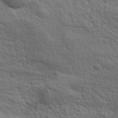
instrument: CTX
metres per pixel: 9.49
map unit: lHvf
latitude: 38.4979
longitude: -89.0648
